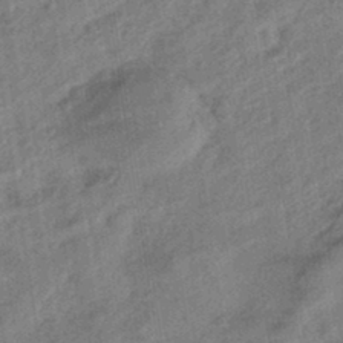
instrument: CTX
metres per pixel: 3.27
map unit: eHb
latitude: -43.6154
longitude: 84.7085
